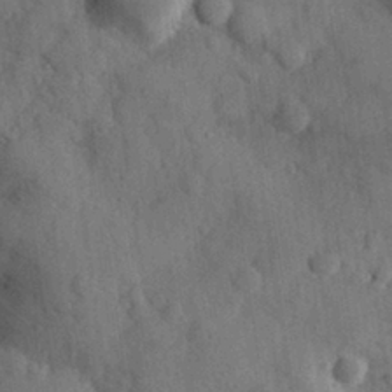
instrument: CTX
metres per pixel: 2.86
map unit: eHh
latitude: 30.5168
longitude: -76.7246
